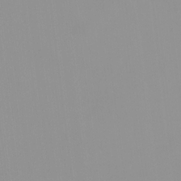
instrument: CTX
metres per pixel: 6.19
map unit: HNhu
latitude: -0.5763
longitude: -5.5182
